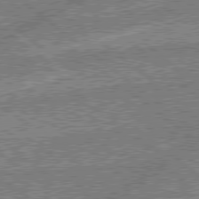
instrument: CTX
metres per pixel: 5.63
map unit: lApd
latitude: 78.9703
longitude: -143.9528
